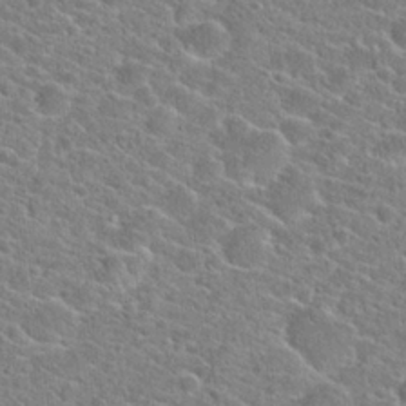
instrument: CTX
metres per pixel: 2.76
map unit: Hto
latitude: 23.3293
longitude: -44.8191
